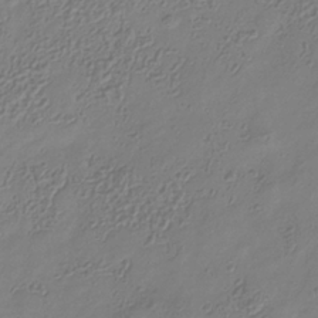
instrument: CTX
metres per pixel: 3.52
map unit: Hve
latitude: -34.8786
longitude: 89.1431
